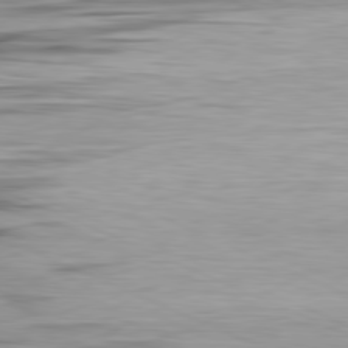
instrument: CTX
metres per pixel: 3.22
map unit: Ap
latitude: -81.2754
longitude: -81.5938
